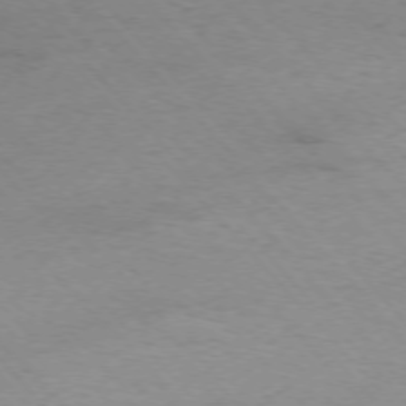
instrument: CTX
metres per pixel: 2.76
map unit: Ap
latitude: -75.9178
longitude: -87.7638
